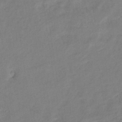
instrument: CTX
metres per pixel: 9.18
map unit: eHb
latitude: -38.1795
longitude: 75.6155
